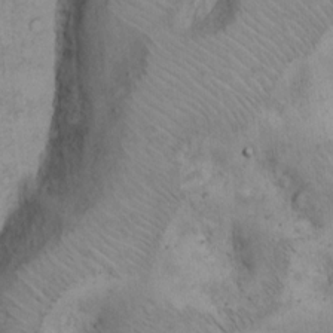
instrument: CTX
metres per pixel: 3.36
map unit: Hto
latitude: 13.4616
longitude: -56.3467
